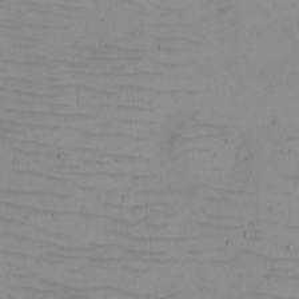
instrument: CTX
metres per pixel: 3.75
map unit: eHh
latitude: -5.3131
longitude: -81.2159
